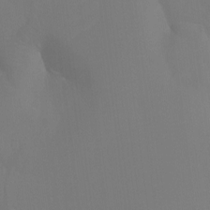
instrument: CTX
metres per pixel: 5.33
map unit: Ht
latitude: -7.1809
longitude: -30.7058
